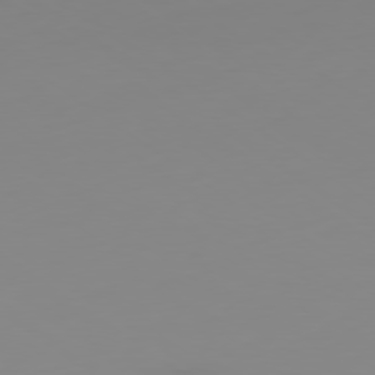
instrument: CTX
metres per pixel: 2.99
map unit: Ap
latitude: -79.0864
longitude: -94.9325
